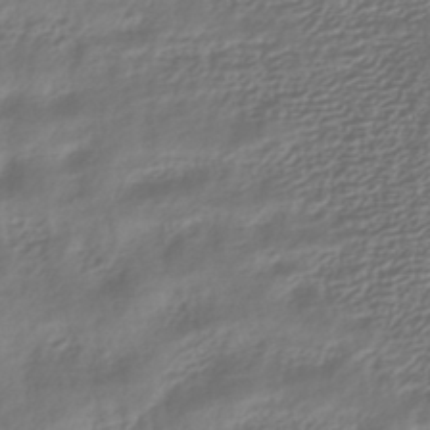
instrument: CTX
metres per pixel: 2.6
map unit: HNhu
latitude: -43.0675
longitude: 102.5007
